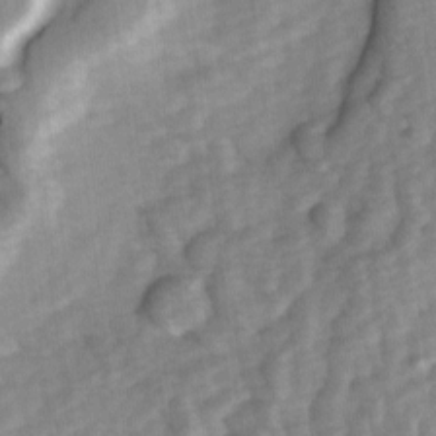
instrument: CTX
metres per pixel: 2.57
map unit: Ave
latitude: 1.2348
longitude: -112.5546
